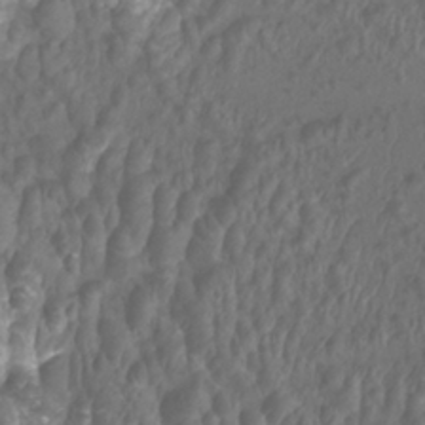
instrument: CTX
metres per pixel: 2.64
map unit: Htu
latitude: -10.4251
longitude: -74.3089
